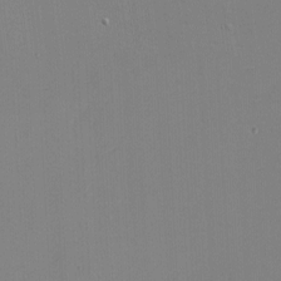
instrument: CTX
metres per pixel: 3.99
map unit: eHh
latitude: -3.1053
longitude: -79.8206
